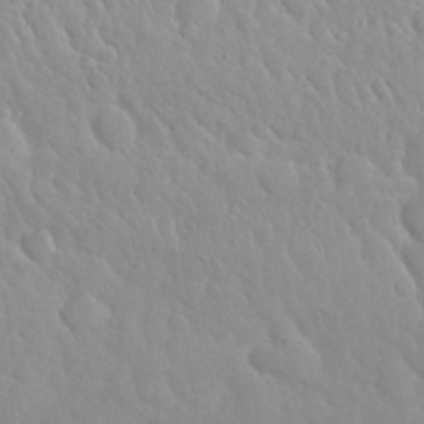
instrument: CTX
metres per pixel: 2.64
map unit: Nhu
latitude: 29.5560
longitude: -55.5560
